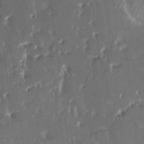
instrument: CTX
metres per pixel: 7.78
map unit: HNhu
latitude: 5.1025
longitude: 10.7841
